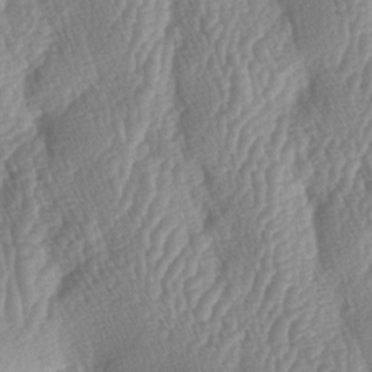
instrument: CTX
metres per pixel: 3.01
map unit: lAa
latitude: -6.3306
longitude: -129.3859
